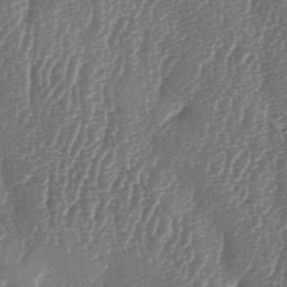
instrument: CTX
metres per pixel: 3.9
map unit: lAa
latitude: -6.3873
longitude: -129.6505
